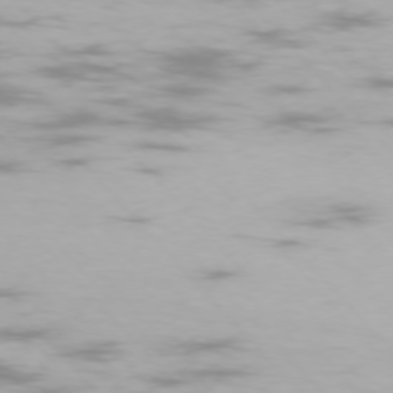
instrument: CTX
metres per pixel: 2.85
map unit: Ap
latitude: -75.8990
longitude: -76.2144
